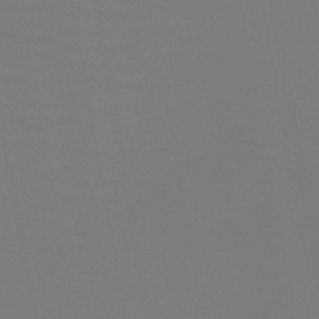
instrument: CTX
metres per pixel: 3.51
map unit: HNb
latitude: -46.6707
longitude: -48.0255
